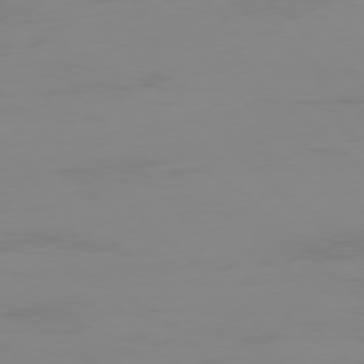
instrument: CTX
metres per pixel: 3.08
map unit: Ap
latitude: -77.6722
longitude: -82.4034
